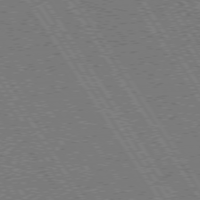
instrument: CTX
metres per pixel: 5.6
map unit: Hpe
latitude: 73.8395
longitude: -141.1214
